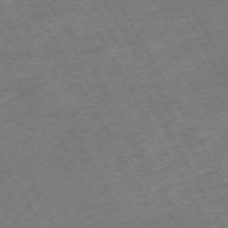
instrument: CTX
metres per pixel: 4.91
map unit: Hpe
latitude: -71.7478
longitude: 9.1053
